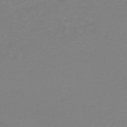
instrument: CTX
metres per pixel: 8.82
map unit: HNb
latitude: -45.3699
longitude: 53.5021
